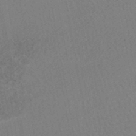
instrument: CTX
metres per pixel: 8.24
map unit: HNhu
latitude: -48.2740
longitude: 100.2928
